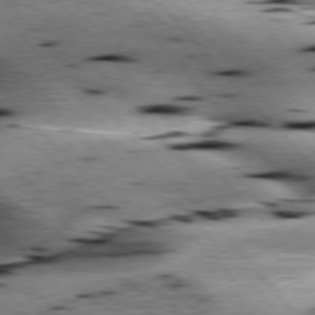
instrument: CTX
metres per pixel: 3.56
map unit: lApd
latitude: 76.0444
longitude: -61.0836
